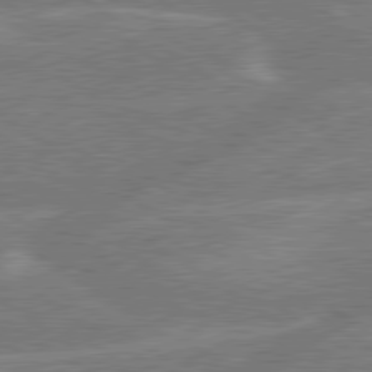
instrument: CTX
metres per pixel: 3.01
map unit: lApd
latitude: 79.6316
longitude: -145.7260
